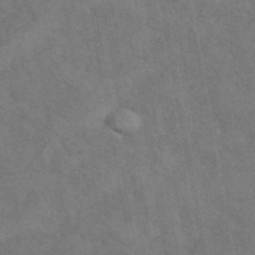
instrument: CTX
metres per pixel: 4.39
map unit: eAb
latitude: 42.8758
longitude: 109.2187
